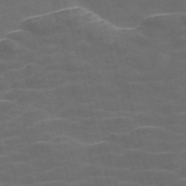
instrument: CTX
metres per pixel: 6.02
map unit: Nve
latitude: -57.9556
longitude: 64.9164
